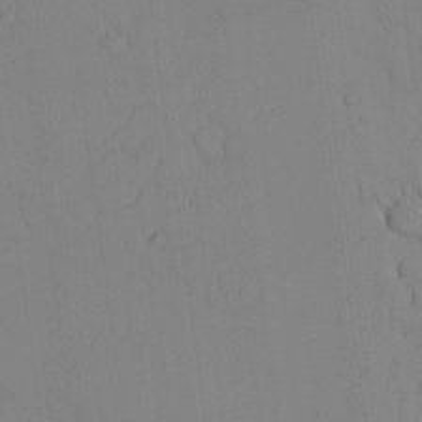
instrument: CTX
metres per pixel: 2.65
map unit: Aa
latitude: 26.2523
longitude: -137.4049
